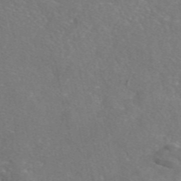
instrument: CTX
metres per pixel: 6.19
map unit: eAb
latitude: 46.9136
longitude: 110.3873
